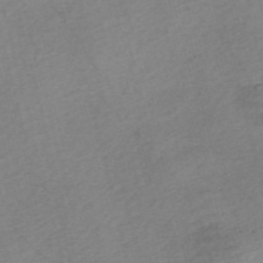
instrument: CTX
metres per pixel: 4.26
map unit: Nve
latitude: -56.5762
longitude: 53.6155
